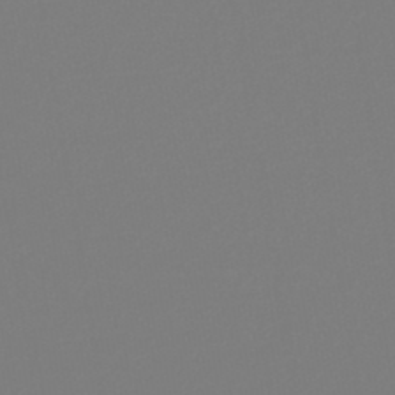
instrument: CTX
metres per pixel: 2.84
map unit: lHb
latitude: -46.6896
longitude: 72.4629
